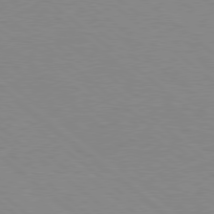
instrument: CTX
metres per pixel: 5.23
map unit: Hpe
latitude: 78.2523
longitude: -151.4237
